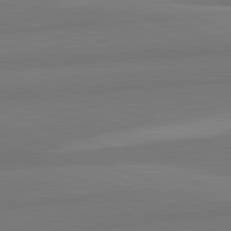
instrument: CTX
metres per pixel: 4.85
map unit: lApd
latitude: 82.7246
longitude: 156.1984
